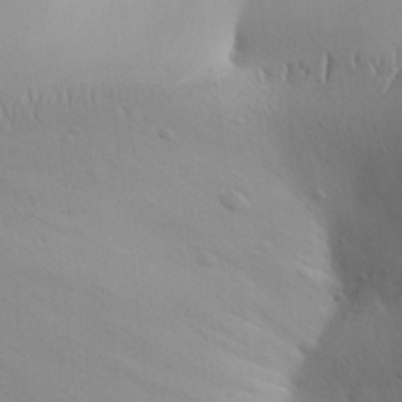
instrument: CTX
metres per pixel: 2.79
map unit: Aa
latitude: 31.1592
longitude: -143.5560
